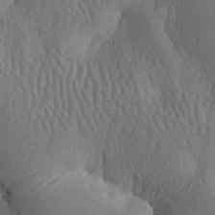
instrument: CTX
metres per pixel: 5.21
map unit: lAa
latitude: -7.8044
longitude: -128.7624
